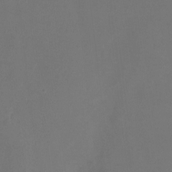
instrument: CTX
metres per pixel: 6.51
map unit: Nhu
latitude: -17.1243
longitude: -48.3467
